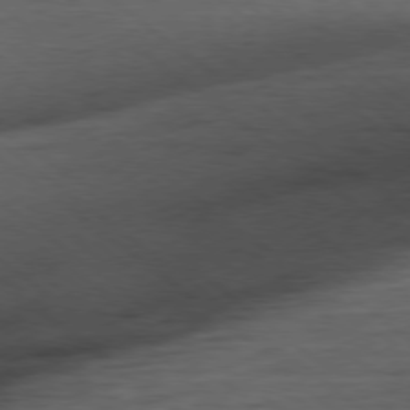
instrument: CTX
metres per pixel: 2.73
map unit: Hpe
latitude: -79.2376
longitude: 11.2943
